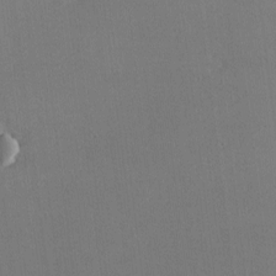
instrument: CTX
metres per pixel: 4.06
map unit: lHvf
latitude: -9.6344
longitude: -100.4601
